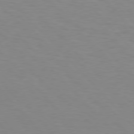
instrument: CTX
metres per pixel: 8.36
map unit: Hpe
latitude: 76.5734
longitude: -160.0255
